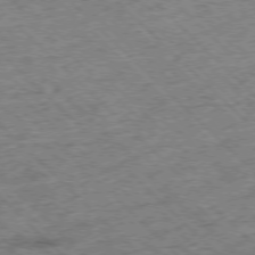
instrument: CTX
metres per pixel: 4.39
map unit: Hpe
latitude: -77.0486
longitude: -15.1593
